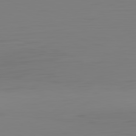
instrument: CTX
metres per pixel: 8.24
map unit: Hpe
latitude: -82.4440
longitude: 8.9353
